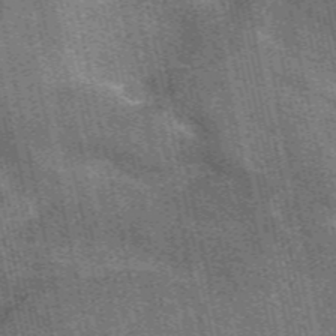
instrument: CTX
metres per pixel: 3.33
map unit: eAb
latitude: 51.4048
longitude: 114.6518
